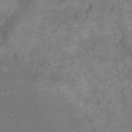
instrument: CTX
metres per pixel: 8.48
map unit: eHh
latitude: 18.0255
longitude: -62.4034
